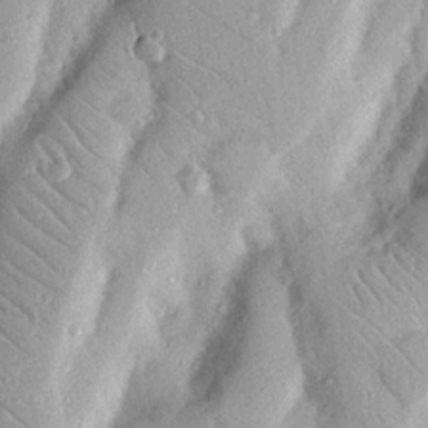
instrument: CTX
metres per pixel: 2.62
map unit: Nhu
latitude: 19.0080
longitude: -77.5560
